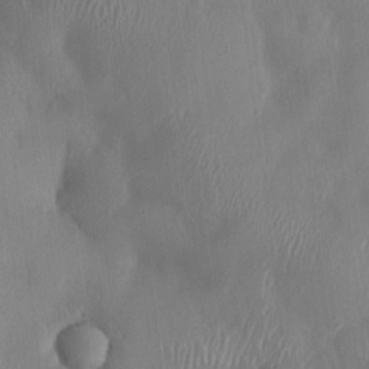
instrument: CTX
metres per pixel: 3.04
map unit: HNhu
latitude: 3.3104
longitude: -5.4048
